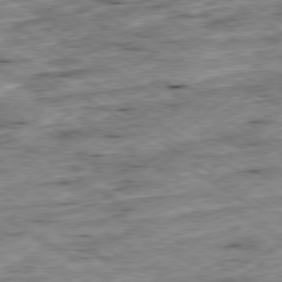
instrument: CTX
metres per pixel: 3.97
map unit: Ap
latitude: -79.8989
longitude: -51.2914
